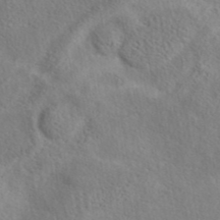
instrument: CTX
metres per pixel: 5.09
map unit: eAb
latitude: 40.7057
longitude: 104.8975
